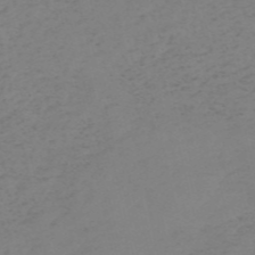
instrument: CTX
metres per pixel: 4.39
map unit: HNb
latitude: -55.0864
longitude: -46.8947
